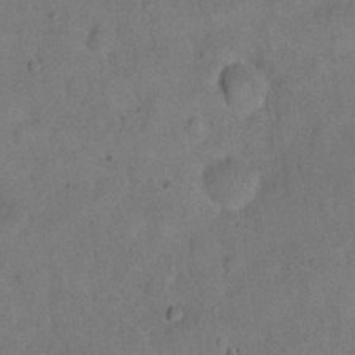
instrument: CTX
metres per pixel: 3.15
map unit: eHh
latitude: 18.5734
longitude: -62.7813
